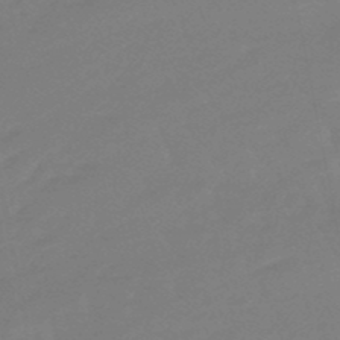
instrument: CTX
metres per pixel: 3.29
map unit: eHb
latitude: -49.4833
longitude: 77.4643
